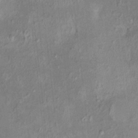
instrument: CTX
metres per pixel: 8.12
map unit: HNhu
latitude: 4.3656
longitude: 8.5196
